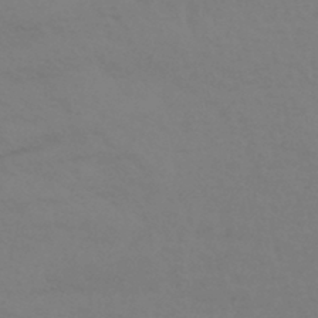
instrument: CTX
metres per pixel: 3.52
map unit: HNhu
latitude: -43.9178
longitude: 89.3509
